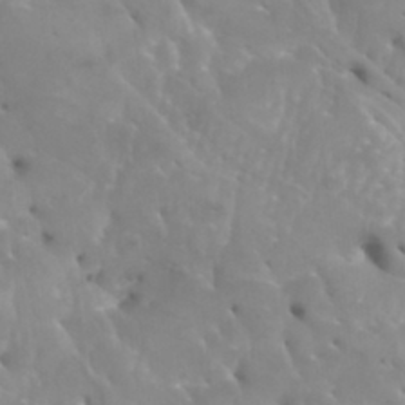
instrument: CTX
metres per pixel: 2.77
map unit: Htu
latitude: -5.5210
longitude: -76.6868
